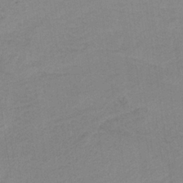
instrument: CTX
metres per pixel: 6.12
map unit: HNb
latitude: -33.2754
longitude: 63.3131
